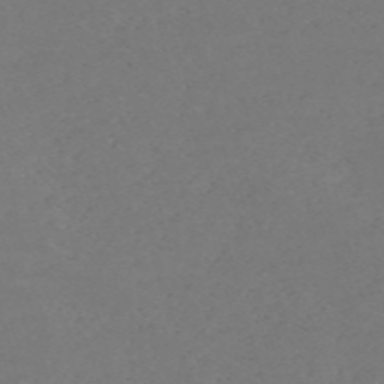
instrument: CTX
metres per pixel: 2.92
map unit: Nve
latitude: -58.6140
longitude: 60.4440
